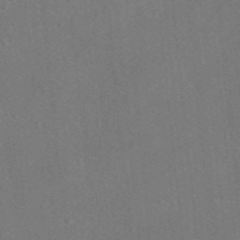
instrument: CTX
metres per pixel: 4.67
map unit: HNhu
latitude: -41.5777
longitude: 105.9556
